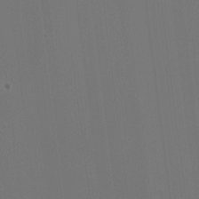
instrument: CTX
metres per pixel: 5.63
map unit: HNhu
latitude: -2.1038
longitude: -6.1956
